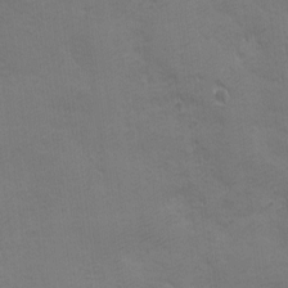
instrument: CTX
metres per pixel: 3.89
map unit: Ave
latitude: -7.6344
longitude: -120.9136
